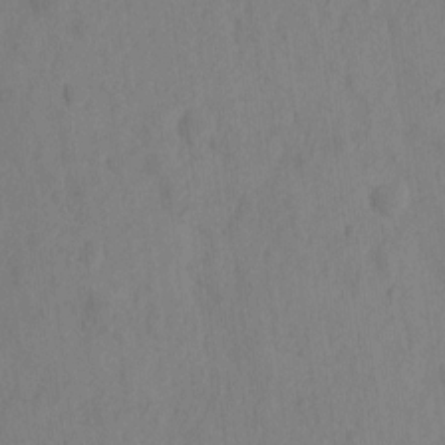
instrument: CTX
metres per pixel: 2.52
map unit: eHh
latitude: -1.5777
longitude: 18.4062
